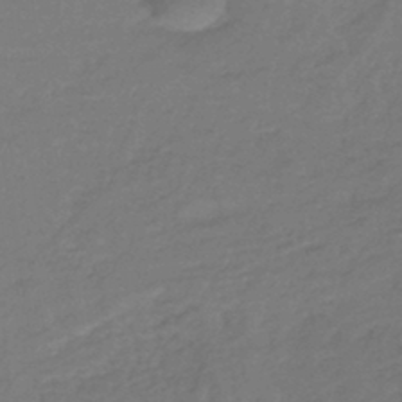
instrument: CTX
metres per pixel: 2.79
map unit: lHb
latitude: -43.2942
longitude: 74.3307
